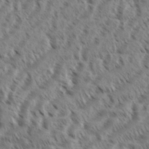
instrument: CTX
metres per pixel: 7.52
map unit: eHh
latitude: 35.8394
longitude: -138.4790
